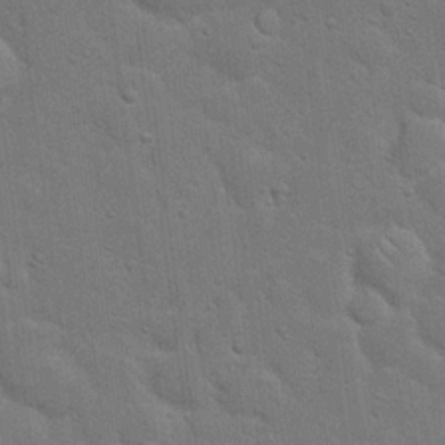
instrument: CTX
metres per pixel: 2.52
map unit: eHh
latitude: 19.8205
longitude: -62.1956
